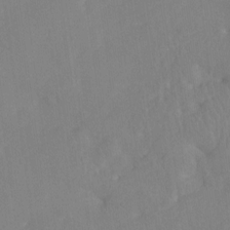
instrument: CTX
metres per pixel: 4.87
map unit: Ht
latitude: -8.0094
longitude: -28.4223
